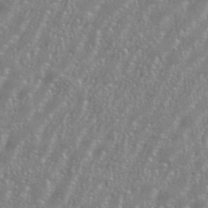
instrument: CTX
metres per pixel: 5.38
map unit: eHh
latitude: 35.5560
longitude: -132.3845
